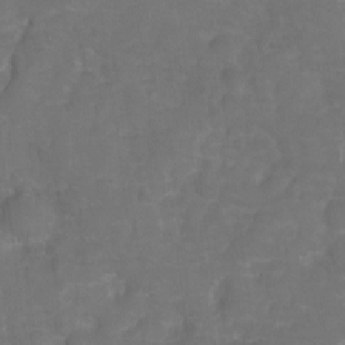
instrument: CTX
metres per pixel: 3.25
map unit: Hto
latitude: 5.4048
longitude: -31.1592
